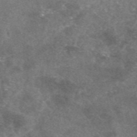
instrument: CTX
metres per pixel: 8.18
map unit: eAb
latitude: 47.1026
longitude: 125.4454
